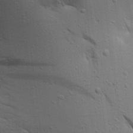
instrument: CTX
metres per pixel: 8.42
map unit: Aa
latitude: 16.3467
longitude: -147.3293
